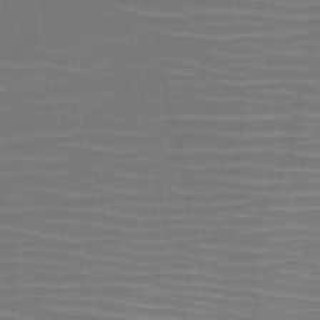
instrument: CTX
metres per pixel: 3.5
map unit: HNb
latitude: -51.0297
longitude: -46.8569
